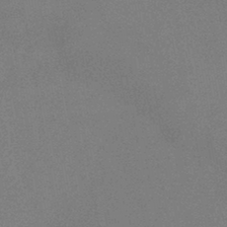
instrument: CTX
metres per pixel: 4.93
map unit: HNb
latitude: -44.3684
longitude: -40.5923
